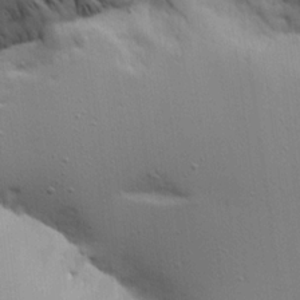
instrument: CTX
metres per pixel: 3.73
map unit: Aa
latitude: 21.8206
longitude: -142.2901
